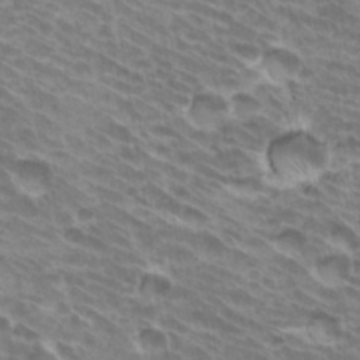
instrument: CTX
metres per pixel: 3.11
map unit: Hto
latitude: 33.5371
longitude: -42.2901
